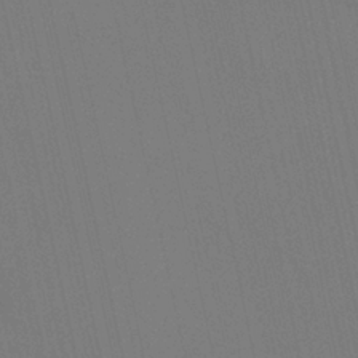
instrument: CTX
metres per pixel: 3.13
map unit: HNhu
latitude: 6.8002
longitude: 4.5007
